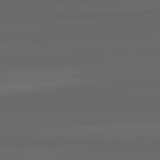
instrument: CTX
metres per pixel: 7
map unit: lApd
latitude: 82.3656
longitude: -172.2144
